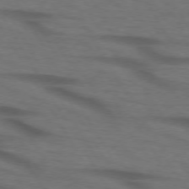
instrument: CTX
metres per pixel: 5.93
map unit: lApd
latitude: 73.5938
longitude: -73.6694
